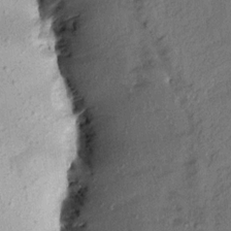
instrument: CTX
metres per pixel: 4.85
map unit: Aa
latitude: 13.8772
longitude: -144.7057
